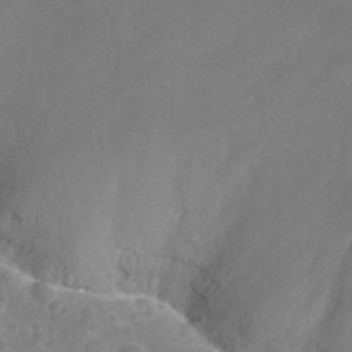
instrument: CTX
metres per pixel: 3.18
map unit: Nhu
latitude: 26.3845
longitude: -52.0633
